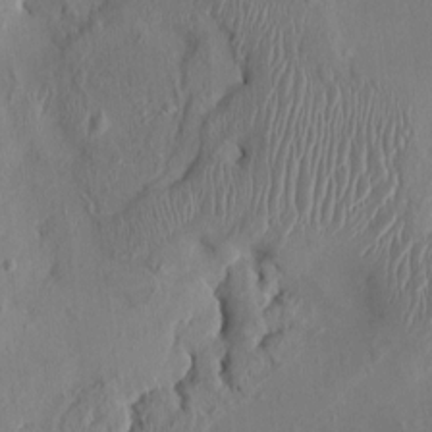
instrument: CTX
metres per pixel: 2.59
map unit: HNhu
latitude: 2.9513
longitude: -7.2537
